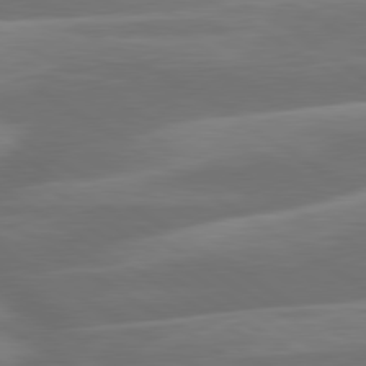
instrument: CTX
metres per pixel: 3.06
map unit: lApd
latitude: 79.9906
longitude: -127.7261
